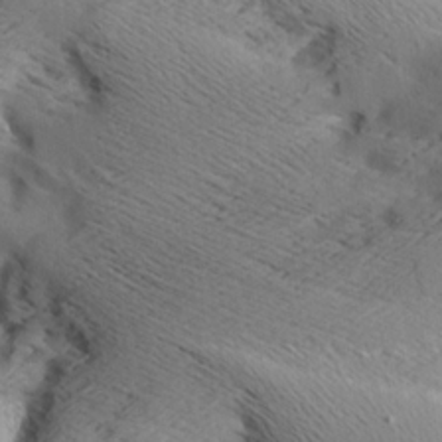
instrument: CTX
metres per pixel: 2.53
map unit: Aa
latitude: 7.7072
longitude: -140.9513
